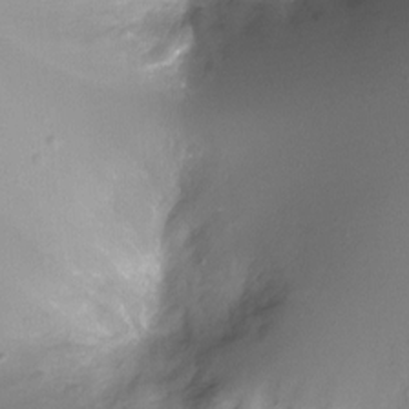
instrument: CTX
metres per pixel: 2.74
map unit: Ht
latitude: -12.4440
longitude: -45.2726
